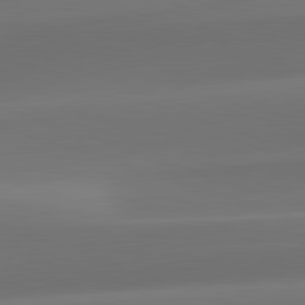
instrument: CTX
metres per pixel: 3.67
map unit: lApd
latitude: 82.0633
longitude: -163.9717
